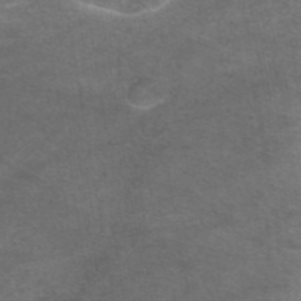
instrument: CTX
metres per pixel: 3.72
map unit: eAb
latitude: 45.0647
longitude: 103.5966
